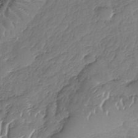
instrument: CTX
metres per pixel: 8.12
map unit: Nhe
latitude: -37.3131
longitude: -148.0633
